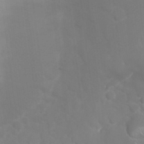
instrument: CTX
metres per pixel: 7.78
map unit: Nhu
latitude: 26.4034
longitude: -61.6505
